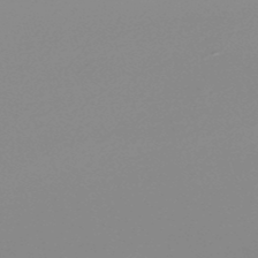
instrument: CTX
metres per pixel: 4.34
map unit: lHb
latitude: -48.5763
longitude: 68.1983
